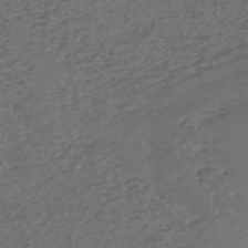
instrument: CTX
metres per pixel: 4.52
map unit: eHh
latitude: -54.8786
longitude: -90.0633
